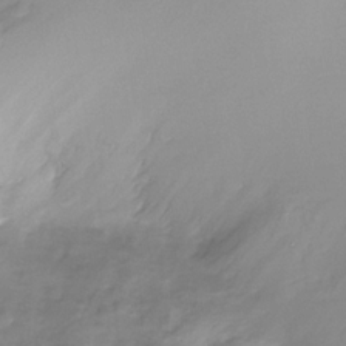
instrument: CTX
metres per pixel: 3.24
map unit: Nhe
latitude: -32.2740
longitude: -92.9324
